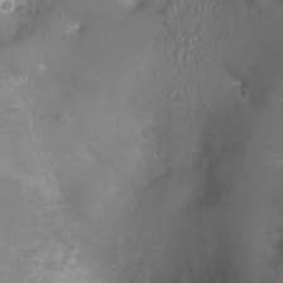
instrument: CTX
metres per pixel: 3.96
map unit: Ht
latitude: -3.4076
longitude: -18.6112
